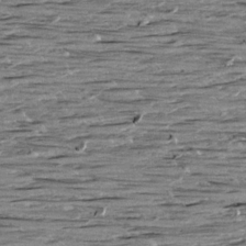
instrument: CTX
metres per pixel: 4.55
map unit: Aa
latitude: 8.7813
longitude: -139.9906
